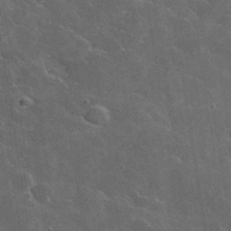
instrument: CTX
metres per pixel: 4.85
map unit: lHvf
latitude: 35.9717
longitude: -92.0444
